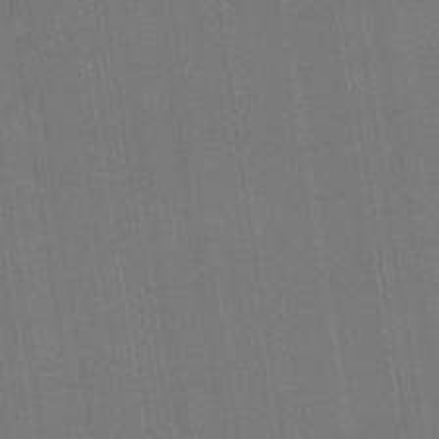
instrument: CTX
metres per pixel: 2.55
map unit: HNb
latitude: -35.7289
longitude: 55.1053
